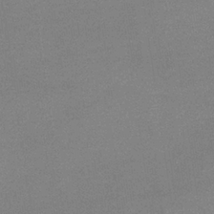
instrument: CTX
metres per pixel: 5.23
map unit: eHb
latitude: -33.5777
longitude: 68.0094
